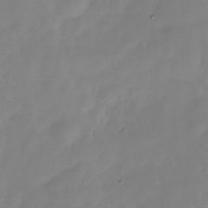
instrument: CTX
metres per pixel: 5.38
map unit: Hve
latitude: -31.0864
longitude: 92.3117
